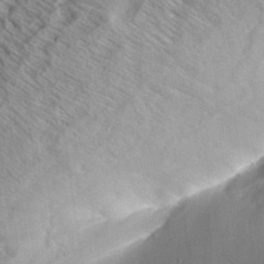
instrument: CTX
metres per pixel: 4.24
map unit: Aa
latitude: 33.2915
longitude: -139.3482
